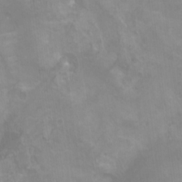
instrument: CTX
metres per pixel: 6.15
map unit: Nhu
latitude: 5.6316
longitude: -17.8394
